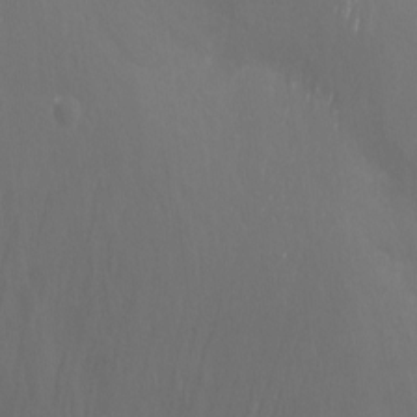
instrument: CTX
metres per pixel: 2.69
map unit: Nhu
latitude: -14.2362
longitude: -62.7436
